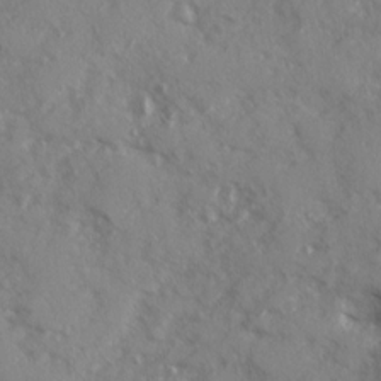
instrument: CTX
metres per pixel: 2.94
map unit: Ave
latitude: 13.0459
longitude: -101.5749
